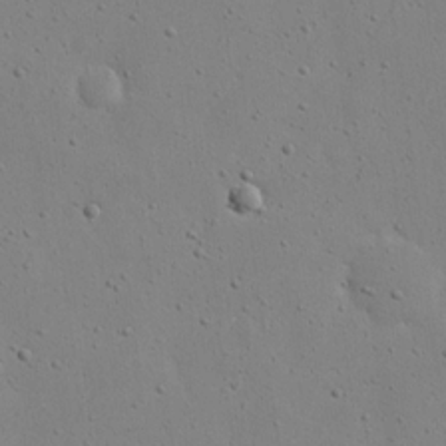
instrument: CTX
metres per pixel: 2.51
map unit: eHh
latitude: 18.4412
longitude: -71.2726
